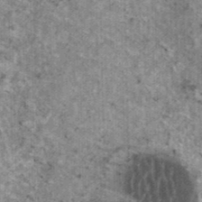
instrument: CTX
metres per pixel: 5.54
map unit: HNhu
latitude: 2.6679
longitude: 4.7463
